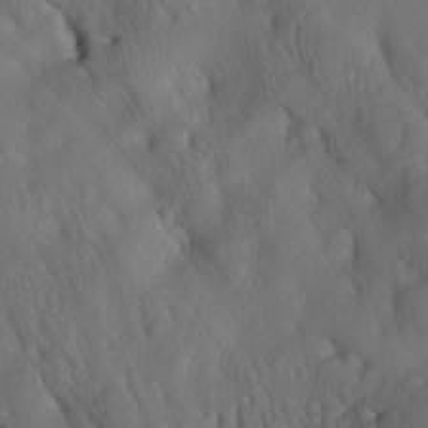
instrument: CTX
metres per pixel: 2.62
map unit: lAa
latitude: -6.4440
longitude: -126.5735
